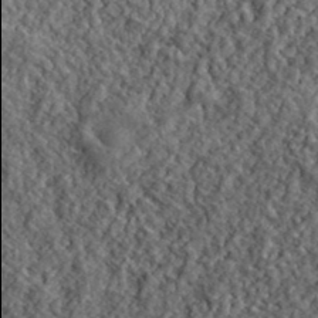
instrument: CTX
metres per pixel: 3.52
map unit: lHvf
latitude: 40.4412
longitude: -85.9906
